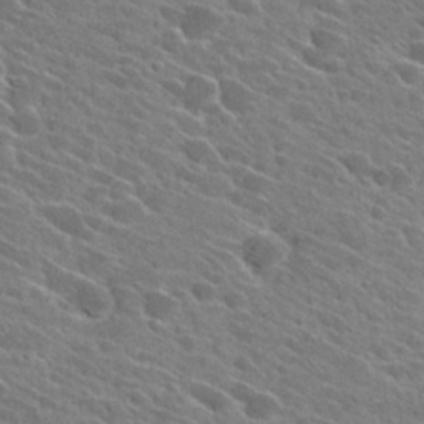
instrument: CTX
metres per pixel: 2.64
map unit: Hto
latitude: 27.0648
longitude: -42.8002
